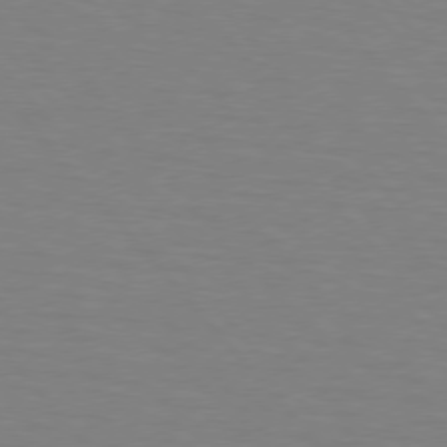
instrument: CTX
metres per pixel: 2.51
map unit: lApd
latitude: 75.8017
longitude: -80.7813
